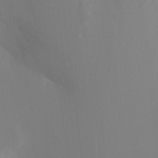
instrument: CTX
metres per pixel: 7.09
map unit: Nhu
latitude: -15.8423
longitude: -49.9339
